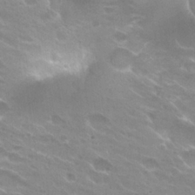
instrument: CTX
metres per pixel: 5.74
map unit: Hto
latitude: 25.9150
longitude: -36.3656
